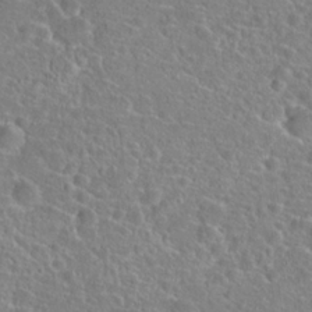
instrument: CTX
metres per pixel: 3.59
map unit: Hto
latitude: 23.1592
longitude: -45.6505
